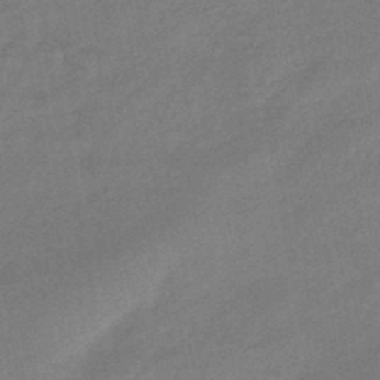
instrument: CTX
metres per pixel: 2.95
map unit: eHb
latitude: -42.4062
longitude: 83.1053
